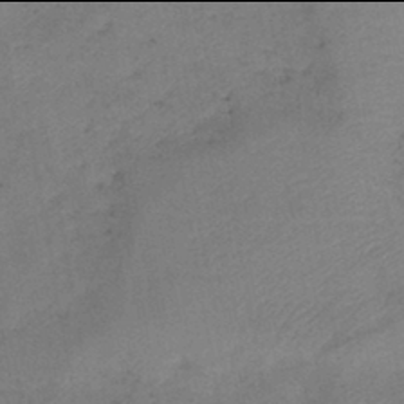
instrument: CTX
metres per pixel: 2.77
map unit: eHb
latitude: -42.0094
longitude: 79.8422
